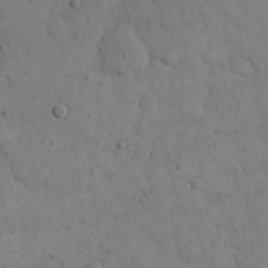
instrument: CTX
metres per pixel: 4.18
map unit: eHh
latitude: 14.3090
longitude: -67.3103
